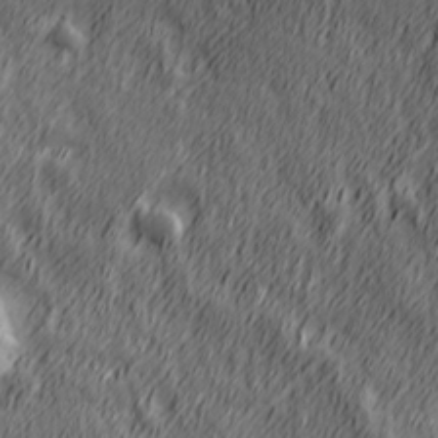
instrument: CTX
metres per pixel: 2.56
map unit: Hve
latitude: 26.2145
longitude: 145.9178
